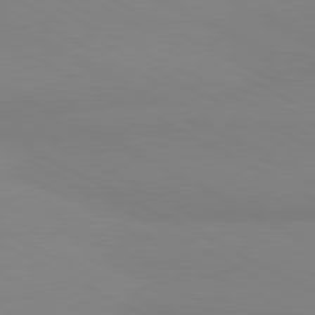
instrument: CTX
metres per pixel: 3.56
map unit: lApd
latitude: 80.9325
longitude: 179.7477
